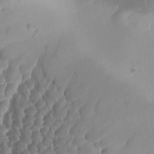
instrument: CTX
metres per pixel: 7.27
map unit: Ave
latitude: -8.1417
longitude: -122.4412
